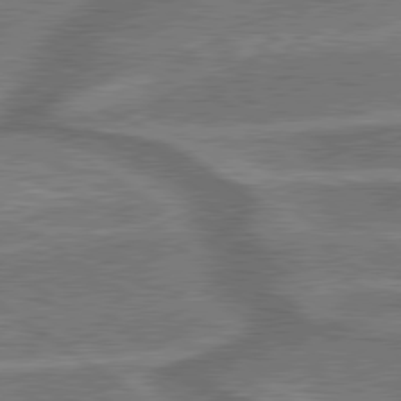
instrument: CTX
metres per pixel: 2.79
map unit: lApd
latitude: 79.8206
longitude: 173.6344
